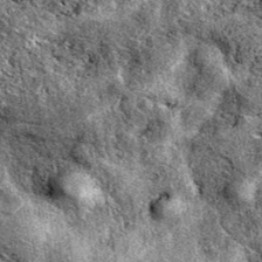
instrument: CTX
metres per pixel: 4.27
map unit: eAb
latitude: 39.0647
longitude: 110.7841
